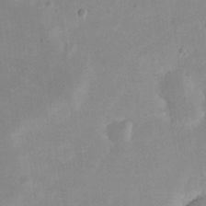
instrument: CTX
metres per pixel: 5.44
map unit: eHh
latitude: 20.7624
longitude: -69.2915
